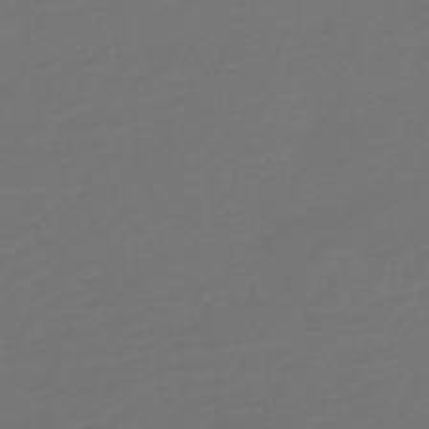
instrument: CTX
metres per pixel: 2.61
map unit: HNb
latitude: -47.3320
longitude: 55.6344
